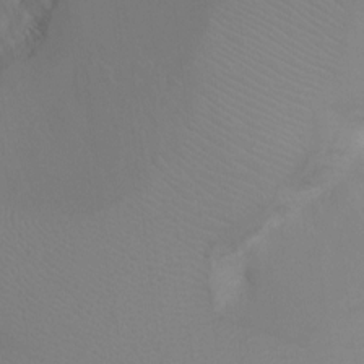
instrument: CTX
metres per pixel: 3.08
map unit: Ht
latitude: -9.6722
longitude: -34.1577
